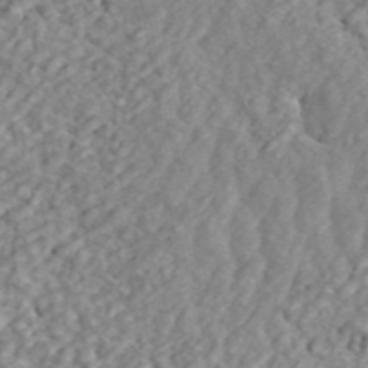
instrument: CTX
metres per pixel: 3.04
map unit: ANa
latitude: 45.0458
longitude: 23.5210
